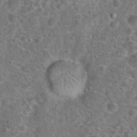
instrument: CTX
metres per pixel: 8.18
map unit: Hto
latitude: 18.9513
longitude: -42.5357
